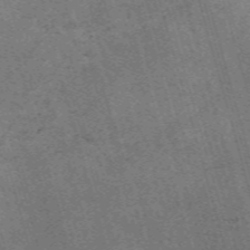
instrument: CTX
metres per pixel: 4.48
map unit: Nve
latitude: -59.8044
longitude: 64.0661
